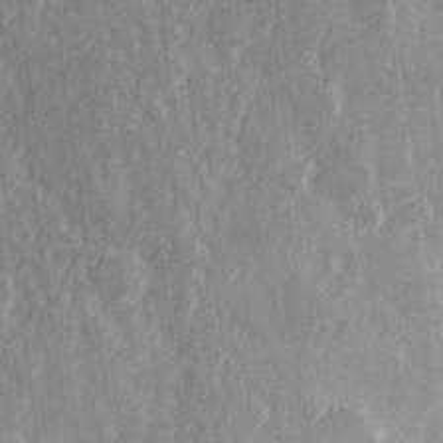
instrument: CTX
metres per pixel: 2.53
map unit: Hve
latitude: 26.3278
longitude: 147.1809
